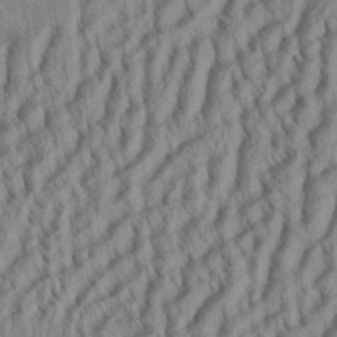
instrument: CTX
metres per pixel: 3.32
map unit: Aa
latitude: 32.8569
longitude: -137.1026
